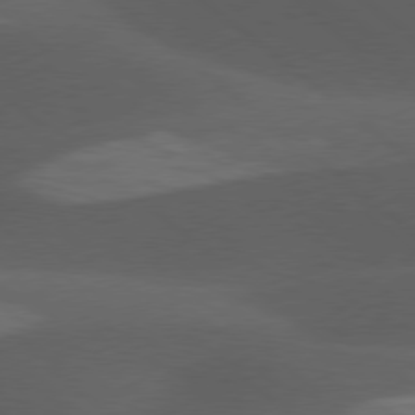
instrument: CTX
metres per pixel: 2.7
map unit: lApd
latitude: 77.8394
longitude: -55.6127
